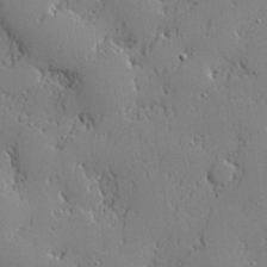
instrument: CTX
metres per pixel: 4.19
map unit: lHvf
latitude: 20.8191
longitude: 143.4832
